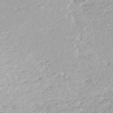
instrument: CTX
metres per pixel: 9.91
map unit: HNhu
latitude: -46.9541
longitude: 103.0864
